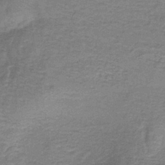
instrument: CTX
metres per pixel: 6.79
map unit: lHb
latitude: -39.4455
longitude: 60.1984
